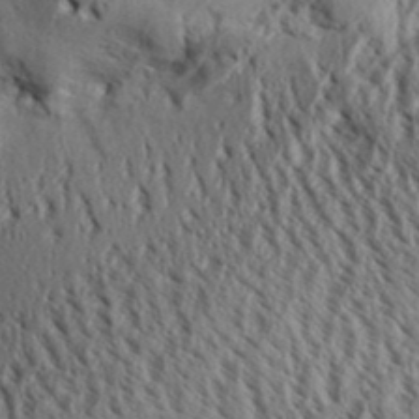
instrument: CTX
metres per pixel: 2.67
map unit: Aa
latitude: 32.5924
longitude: -136.5735
